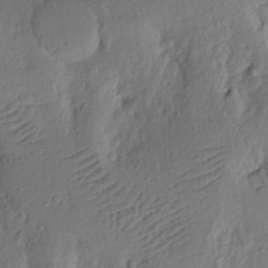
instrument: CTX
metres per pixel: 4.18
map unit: eHh
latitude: 3.1025
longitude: -78.3279
